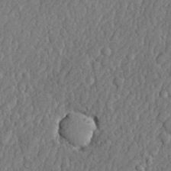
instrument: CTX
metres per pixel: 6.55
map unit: lHvf
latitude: 22.4412
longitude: 142.8974
